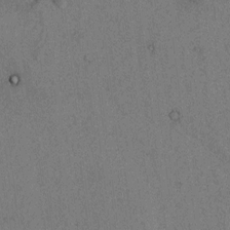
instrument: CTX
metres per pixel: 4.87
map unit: lAvf
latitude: 4.6490
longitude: 158.1416
